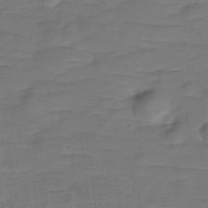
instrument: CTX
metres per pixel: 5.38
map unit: Hve
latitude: -29.4643
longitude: 90.4251
